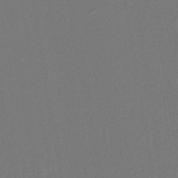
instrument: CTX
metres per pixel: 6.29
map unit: lHb
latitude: -43.1809
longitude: 68.0850
